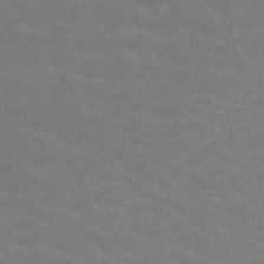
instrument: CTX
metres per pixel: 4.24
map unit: HNb
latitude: -49.3132
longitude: -48.1389
